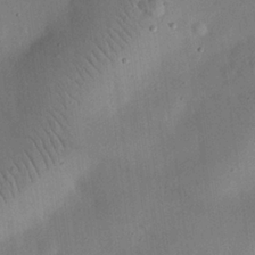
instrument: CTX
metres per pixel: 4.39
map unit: eHh
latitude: 25.1214
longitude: -69.1970
